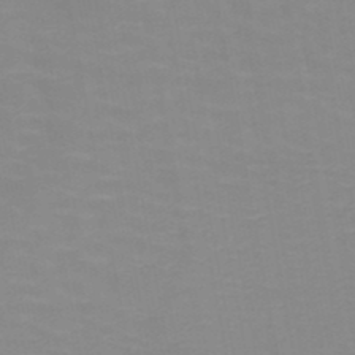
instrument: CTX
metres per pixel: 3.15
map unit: HNb
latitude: -48.3307
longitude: -46.3845
